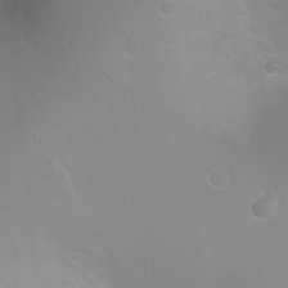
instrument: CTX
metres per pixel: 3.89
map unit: Ht
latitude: -2.4628
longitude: -24.2711
